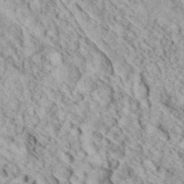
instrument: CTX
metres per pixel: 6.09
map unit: eHh
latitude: 37.7072
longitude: -80.0444
